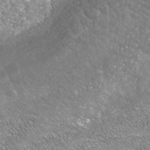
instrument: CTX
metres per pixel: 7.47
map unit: Nhe
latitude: -39.7856
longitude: -117.3293
